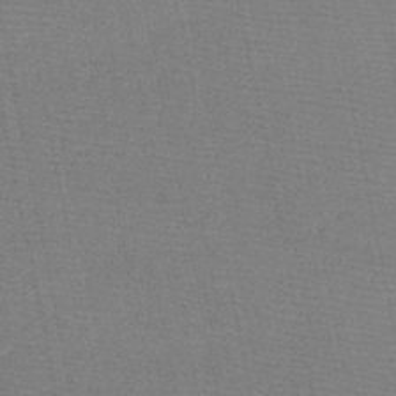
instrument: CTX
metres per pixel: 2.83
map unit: HNb
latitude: -48.4629
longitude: -41.3670
